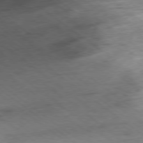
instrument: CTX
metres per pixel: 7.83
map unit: Hpe
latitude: -78.9163
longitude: 10.6330
